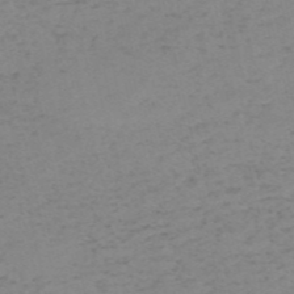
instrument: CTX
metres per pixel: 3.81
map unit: HNb
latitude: -54.9920
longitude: -47.1781
